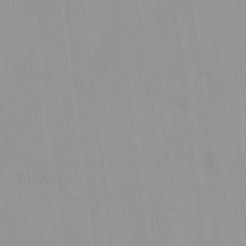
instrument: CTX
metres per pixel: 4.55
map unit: HNhu
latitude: 5.4615
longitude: 2.9919
